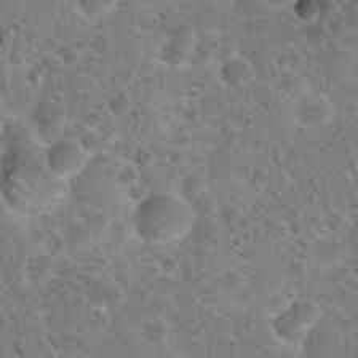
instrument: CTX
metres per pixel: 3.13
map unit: Hto
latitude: 23.8394
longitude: -49.0836
